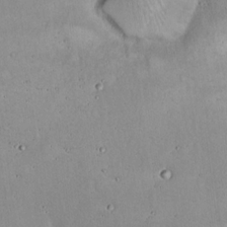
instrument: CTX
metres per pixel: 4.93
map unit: Hto
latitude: 16.8191
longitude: -59.4049
